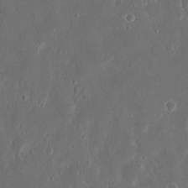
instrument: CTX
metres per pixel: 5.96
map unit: Nhu
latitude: 14.9892
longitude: -73.7261
